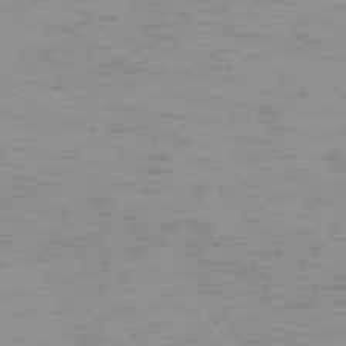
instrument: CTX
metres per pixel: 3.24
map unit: Hpe
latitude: -74.2740
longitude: 7.6155
